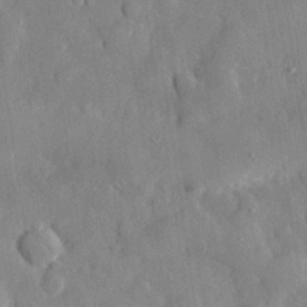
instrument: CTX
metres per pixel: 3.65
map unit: eHh
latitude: 29.0458
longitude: -78.3279
